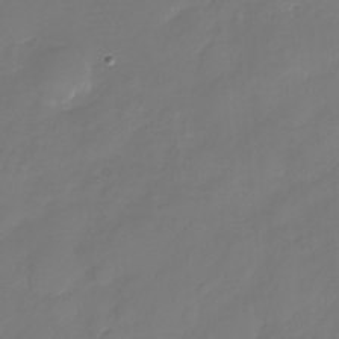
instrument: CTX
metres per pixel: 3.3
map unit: Nhu
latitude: -28.1984
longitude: -72.5735
